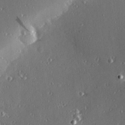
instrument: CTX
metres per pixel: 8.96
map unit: Hve
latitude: 27.4238
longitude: -90.9136
